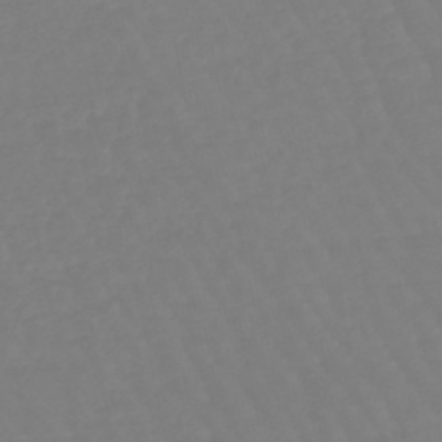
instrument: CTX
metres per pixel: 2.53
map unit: eHb
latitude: -45.8800
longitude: 81.1620
